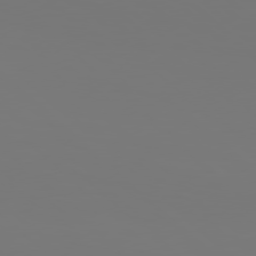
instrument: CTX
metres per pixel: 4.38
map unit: Hpe
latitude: 77.5938
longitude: -134.9513
